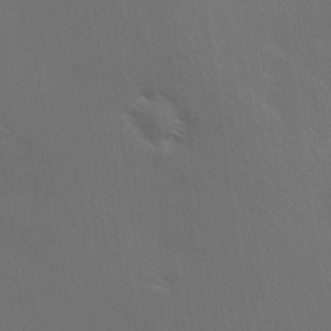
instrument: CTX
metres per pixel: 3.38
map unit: Ave
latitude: -0.4062
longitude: -112.4790
